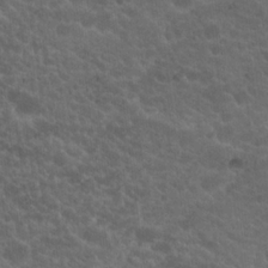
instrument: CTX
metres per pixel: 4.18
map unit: Hto
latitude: 19.7071
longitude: -35.4804
